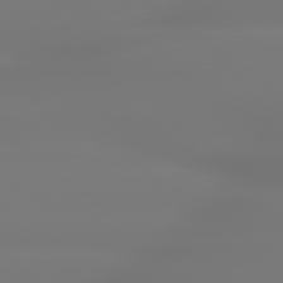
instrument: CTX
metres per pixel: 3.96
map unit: lApd
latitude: 79.5749
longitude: -136.5546
